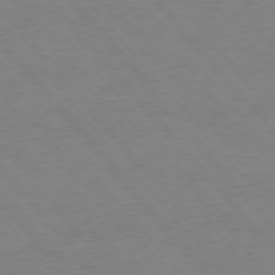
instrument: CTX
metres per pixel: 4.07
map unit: Ap
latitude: -76.5196
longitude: -88.5546
